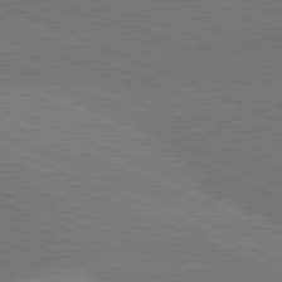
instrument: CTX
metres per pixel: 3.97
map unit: lApd
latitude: 81.3671
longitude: 136.3495
